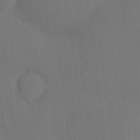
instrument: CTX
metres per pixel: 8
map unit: eHh
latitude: 0.4790
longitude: 17.4077
